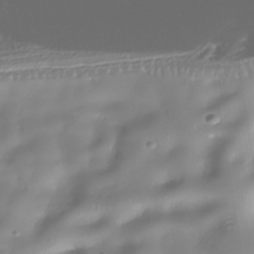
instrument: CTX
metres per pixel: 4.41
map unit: Nhe
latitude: -38.3306
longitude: -120.0255
